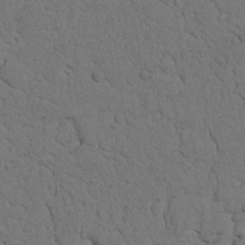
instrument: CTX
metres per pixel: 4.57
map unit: Nhu
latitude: 21.9717
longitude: -74.8191
